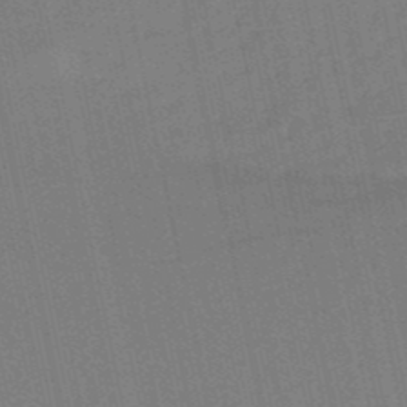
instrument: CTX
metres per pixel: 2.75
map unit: lHb
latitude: -50.7841
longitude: 79.6910
